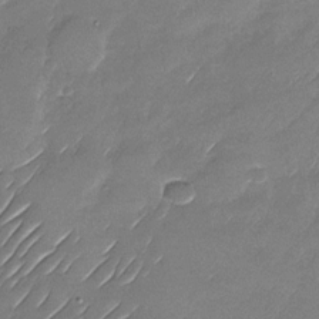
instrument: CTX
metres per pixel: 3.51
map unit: Nhu
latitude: -27.8044
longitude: -62.4412
